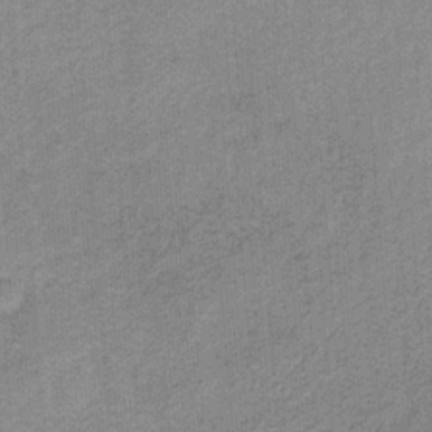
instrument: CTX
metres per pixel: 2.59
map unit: HNb
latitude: -31.8800
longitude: 60.8219
